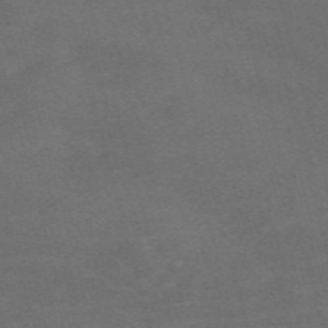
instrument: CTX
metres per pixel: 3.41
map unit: Nve
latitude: -59.4265
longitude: 59.3509
